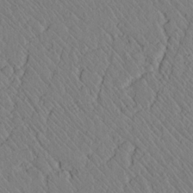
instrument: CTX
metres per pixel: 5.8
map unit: lAvf
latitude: 6.9892
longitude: 159.3698
